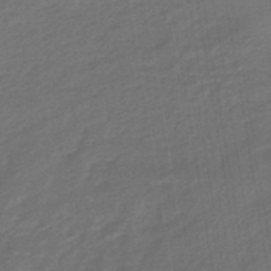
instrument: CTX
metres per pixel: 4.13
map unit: eHb
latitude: -47.5399
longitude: 88.1983
